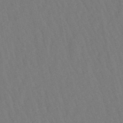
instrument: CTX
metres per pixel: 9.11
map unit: lHb
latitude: -49.6722
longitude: 72.2928
